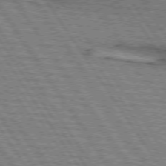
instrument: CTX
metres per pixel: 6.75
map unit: lApd
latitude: 74.1767
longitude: -78.1011
